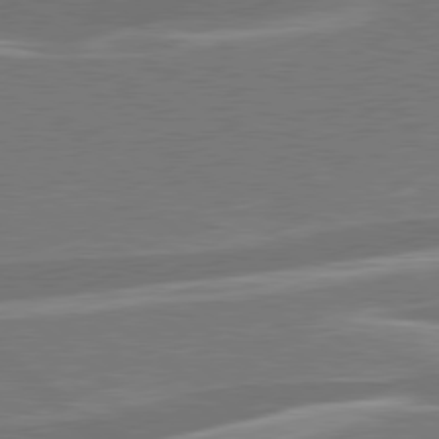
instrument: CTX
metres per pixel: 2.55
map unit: lApd
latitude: 79.2726
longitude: -93.5371
